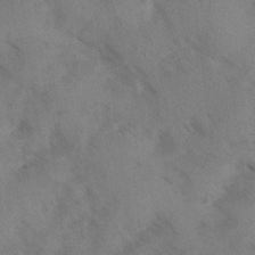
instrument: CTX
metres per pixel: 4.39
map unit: Ave
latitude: -0.1606
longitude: -111.3104
